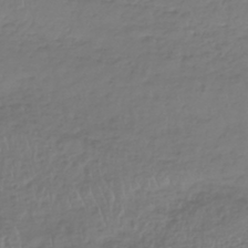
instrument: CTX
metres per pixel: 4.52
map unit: HNhu
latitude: -43.4265
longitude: 102.3117
